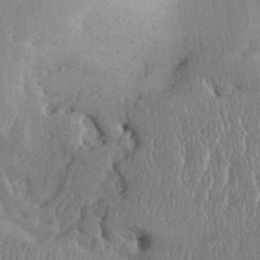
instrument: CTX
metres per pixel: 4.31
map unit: Aa
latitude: 31.6694
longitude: -144.4790
